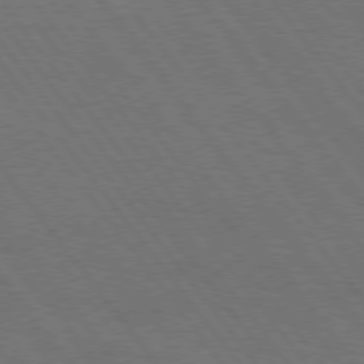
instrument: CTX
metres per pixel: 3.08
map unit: Hpe
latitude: 75.3482
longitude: -137.6127
